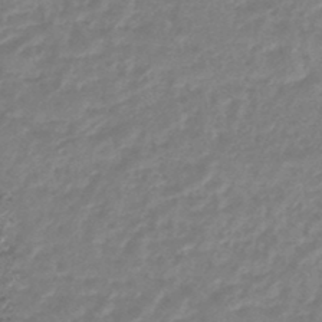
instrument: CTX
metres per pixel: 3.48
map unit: eHb
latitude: -45.7667
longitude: 82.9353
